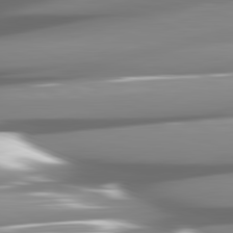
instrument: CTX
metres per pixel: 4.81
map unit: lApd
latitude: 82.1011
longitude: -146.7813
